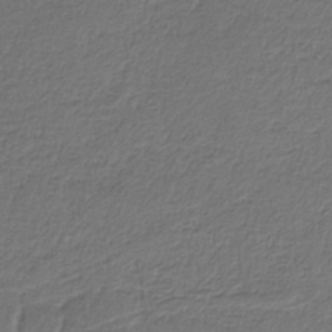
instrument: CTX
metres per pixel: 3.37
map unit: HNb
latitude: -34.3873
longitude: 60.7085
